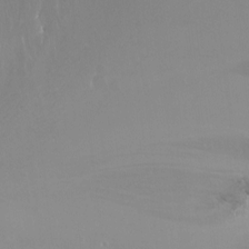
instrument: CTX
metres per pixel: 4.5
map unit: Ht
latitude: -9.6722
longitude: -37.5560
